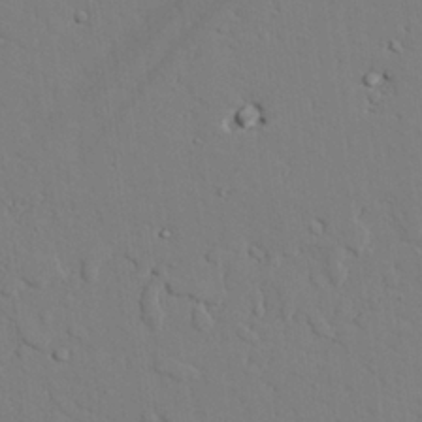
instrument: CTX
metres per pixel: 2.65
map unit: lAvf
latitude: 25.7638
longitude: -110.7813
